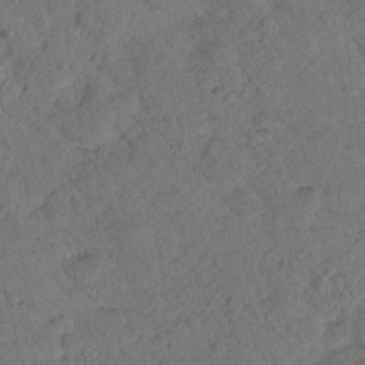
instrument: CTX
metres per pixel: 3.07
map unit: lHvf
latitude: 14.4601
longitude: 178.4818
